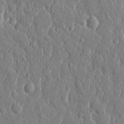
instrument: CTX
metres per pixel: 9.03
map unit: eHh
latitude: 12.5924
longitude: -69.9906
